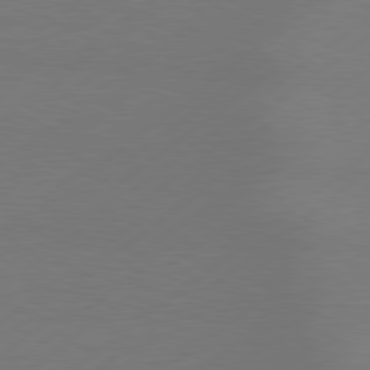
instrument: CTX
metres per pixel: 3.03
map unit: lApd
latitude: 79.3293
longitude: -131.8206
